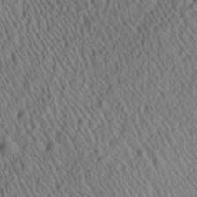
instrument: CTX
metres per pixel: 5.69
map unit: Aa
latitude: 25.8016
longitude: -135.6316
